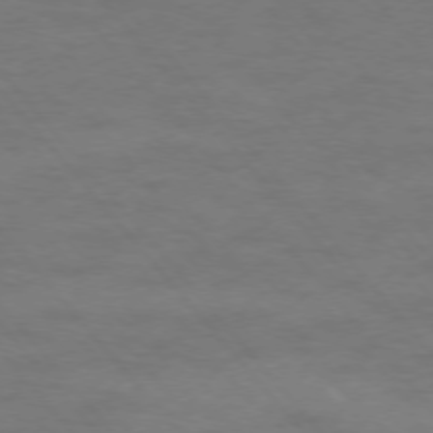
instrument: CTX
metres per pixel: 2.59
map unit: Ap
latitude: -76.3495
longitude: -61.9906
